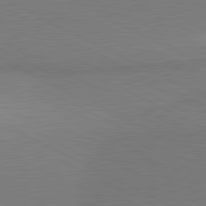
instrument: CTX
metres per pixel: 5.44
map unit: lApd
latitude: 81.1214
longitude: 157.5588
